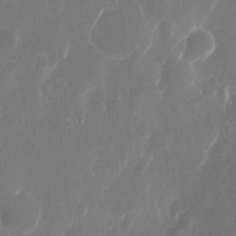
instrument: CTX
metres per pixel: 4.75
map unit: eHh
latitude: 10.7813
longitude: -71.6505
